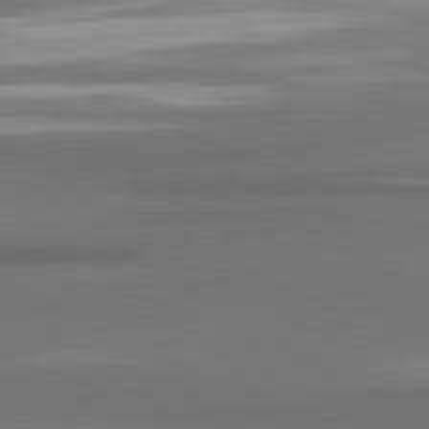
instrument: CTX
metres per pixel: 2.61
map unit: lApd
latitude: 81.6694
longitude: 173.6722
